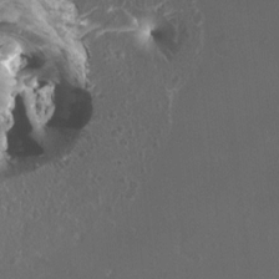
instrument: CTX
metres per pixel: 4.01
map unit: HNhu
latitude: 1.8016
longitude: 6.4440
